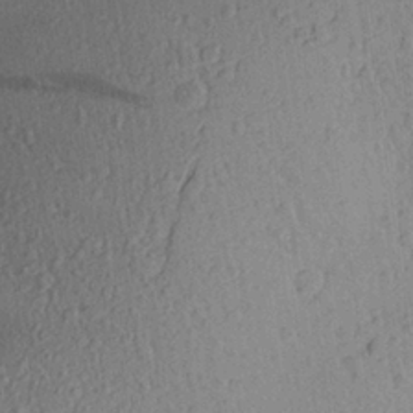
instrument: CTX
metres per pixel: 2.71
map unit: Aa
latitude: 25.8016
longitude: -145.1781
